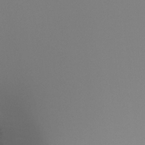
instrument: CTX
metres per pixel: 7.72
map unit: Ht
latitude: -4.6707
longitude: -61.2537
